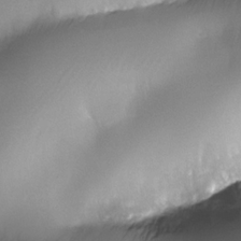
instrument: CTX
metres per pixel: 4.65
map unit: Nhe
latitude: -34.5007
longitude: -144.3089
